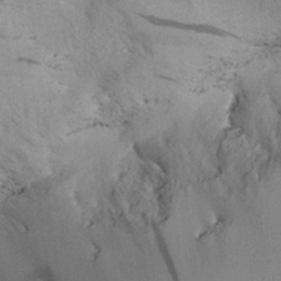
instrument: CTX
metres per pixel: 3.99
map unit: Aa
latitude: 32.1200
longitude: -138.3278
